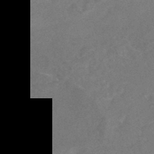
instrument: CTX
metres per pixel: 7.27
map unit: Nhe
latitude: -47.4643
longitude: -171.0647
